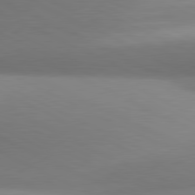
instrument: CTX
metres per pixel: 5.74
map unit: lApd
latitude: 80.9136
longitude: 131.1998
